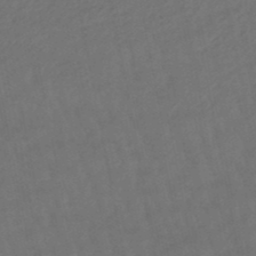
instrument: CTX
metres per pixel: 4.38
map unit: lHb
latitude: -47.5399
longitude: 80.9920
